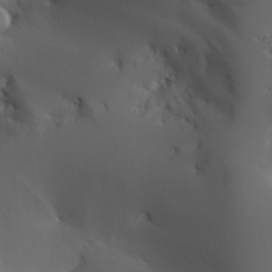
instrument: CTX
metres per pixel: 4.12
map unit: Aa
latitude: 24.4034
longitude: -126.8380
